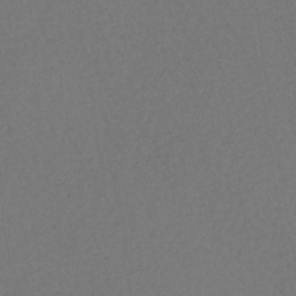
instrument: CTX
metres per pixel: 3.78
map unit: ANa
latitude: -38.6897
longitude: 94.6518
